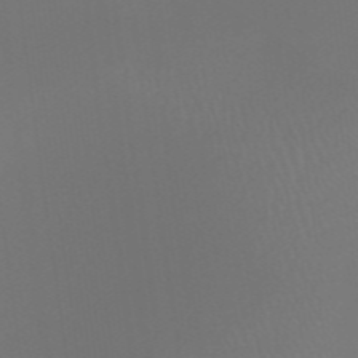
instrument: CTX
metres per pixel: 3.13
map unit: HNhu
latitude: -47.8422
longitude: 29.8045
